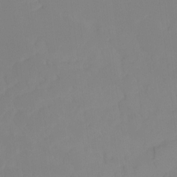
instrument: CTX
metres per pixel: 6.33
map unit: Ht
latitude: -15.5210
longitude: -52.3467
